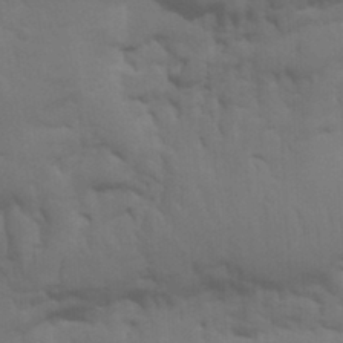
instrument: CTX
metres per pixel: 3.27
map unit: Nhu
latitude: 21.8017
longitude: -73.4049
